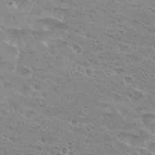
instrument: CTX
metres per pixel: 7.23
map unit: Hto
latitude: 27.8017
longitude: -39.6316
